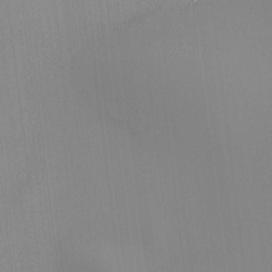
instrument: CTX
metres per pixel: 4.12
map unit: HNhu
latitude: 11.0459
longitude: 10.0283
